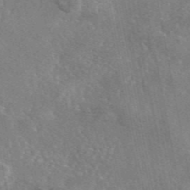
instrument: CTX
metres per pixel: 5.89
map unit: eAb
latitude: 46.3657
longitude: 111.9367
